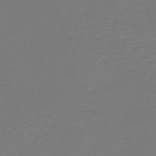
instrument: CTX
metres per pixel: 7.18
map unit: HNb
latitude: -46.6896
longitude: 54.2551
